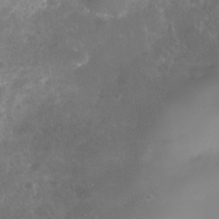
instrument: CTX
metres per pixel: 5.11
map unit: Nhe
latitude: -37.8422
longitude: -113.3482
